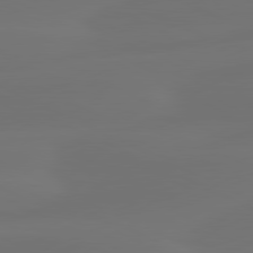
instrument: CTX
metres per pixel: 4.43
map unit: lApd
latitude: 80.4601
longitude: -82.3845
